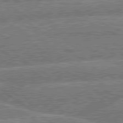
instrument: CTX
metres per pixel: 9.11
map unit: lApd
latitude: 79.9906
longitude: -156.8380
